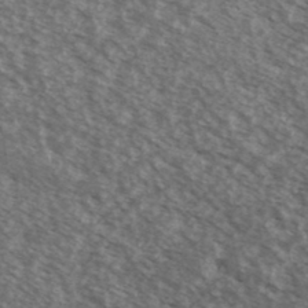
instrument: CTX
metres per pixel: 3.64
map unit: Ave
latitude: 38.7057
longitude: -111.0081
